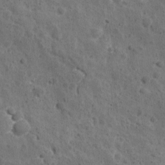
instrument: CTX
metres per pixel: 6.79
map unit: Ave
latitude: 10.7435
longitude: -105.7639
